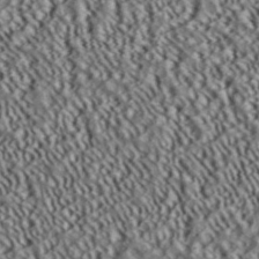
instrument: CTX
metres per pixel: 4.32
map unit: ANa
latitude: 39.7450
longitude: 30.2739
